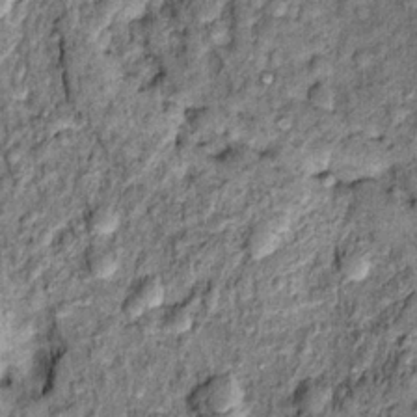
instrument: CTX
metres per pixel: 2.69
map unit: Hto
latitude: 14.1767
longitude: -34.8569
